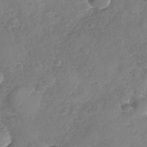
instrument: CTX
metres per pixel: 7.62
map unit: Nhu
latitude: -31.4076
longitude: -60.6490
